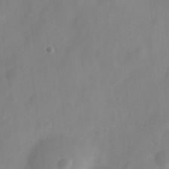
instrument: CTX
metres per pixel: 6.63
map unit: Nve
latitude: -22.5007
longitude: 106.3307
